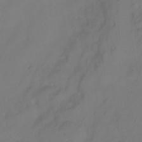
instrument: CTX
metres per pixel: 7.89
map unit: Ht
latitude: -15.0109
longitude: -42.8758
